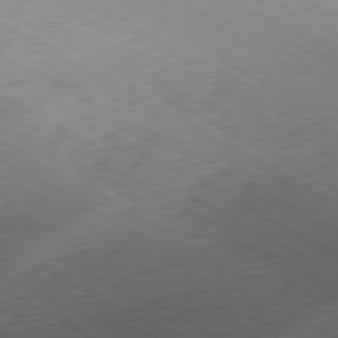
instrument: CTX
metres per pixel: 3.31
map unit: Hpe
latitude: -80.3118
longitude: 21.4265
